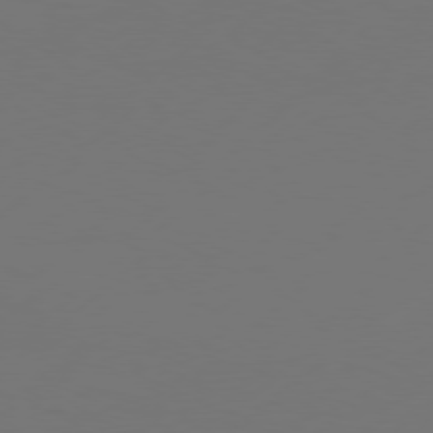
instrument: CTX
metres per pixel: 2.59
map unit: Hpe
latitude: 76.3089
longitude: -130.3846
